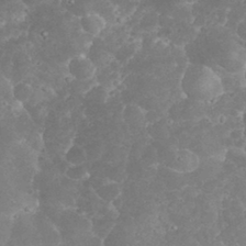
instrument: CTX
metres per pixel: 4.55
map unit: eHh
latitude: 32.3656
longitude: -63.6316
